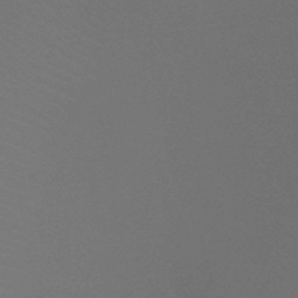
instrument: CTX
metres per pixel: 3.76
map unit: lHb
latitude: -39.8611
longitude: 73.3698
